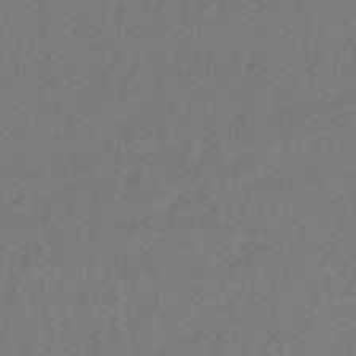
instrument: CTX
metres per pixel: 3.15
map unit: lHb
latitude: -35.2187
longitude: 64.3118
